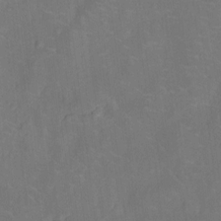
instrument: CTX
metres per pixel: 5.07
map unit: Nhu
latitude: -14.0472
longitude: -24.3278
